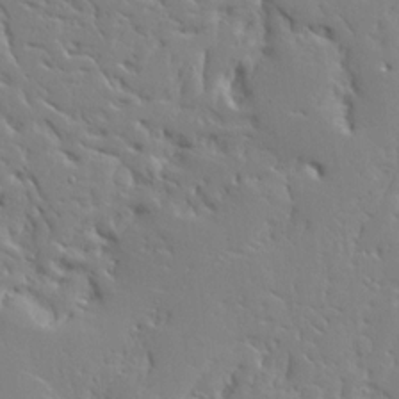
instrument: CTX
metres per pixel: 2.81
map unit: Ave
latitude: 13.4049
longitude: -137.5371
